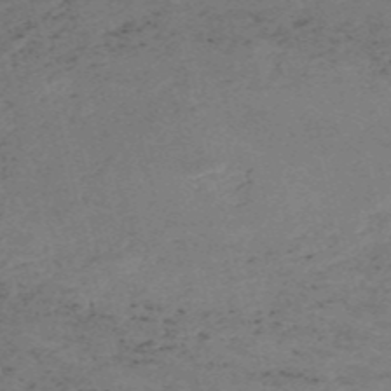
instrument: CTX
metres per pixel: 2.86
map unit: HNb
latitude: -54.9542
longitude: -46.4412
